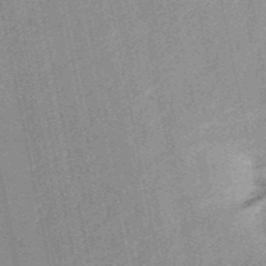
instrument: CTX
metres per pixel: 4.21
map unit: HNb
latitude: -52.1983
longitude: -49.3482
